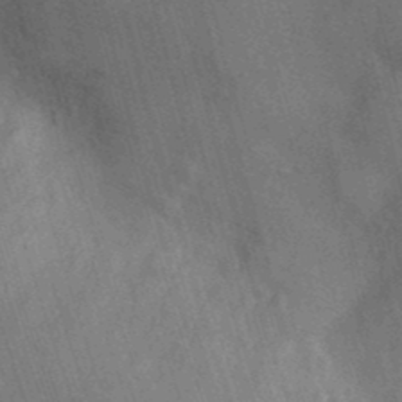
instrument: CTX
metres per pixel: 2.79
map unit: Ht
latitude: -11.1620
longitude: -22.3656
